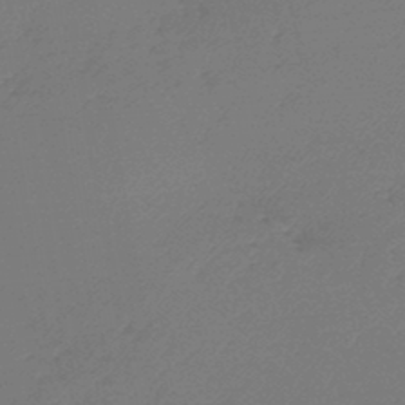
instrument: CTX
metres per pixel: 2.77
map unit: lHb
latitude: -45.4454
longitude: 72.0850
